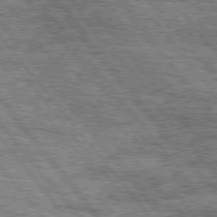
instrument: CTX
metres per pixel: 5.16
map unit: Hpe
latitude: 75.2159
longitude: -156.9702
